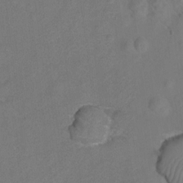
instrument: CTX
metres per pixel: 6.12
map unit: Hto
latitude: 6.6490
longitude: -31.3482
